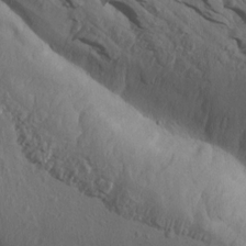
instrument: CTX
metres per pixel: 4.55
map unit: Aa
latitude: 14.4412
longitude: -142.7246
